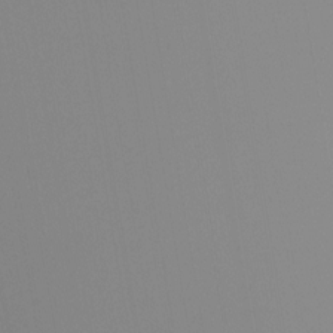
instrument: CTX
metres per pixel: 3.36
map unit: Nhu
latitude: -6.0850
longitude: -93.9150
